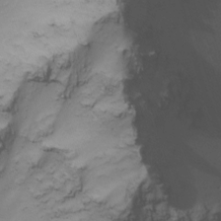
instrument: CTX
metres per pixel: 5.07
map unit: Nhu
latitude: -6.5384
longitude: -66.8002
